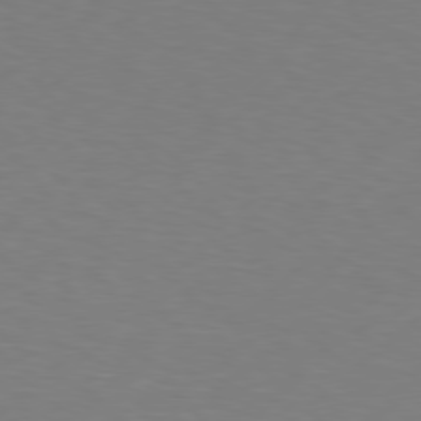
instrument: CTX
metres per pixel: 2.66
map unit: Hpe
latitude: 76.1766
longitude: -132.1956
